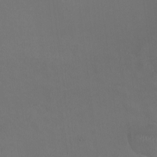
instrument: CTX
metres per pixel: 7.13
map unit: HNhu
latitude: 0.0633
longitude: -2.5734
